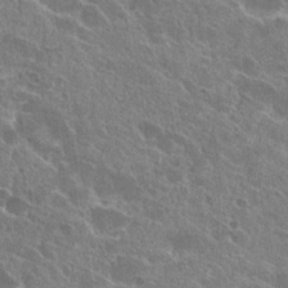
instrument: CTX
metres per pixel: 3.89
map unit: Hto
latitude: 24.9135
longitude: -39.2726
